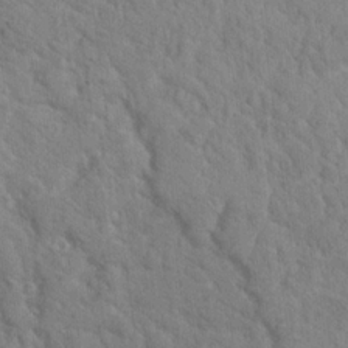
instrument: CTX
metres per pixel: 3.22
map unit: Hto
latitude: 18.5734
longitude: -35.1781
